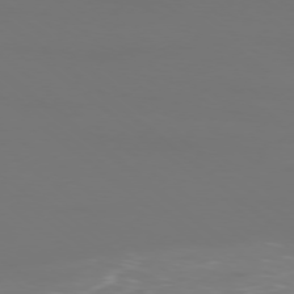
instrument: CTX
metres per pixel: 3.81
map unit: Ap
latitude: -78.3495
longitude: -94.7058
